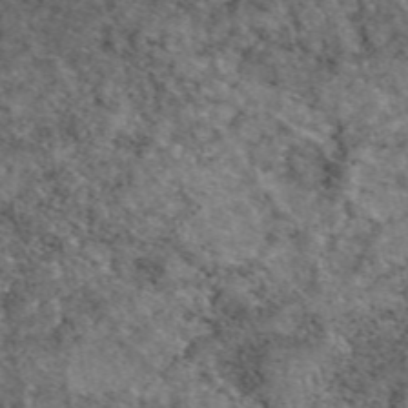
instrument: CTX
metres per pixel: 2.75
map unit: eAb
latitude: 49.5749
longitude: 111.7477
